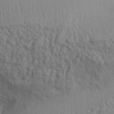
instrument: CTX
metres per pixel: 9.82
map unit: Aa
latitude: 31.2159
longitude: -135.3292
